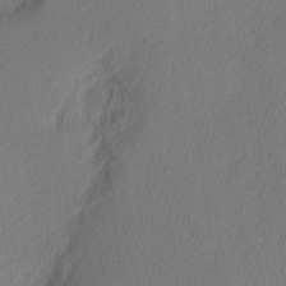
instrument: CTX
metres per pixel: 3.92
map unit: Nhu
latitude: 1.3670
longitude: -77.4426
